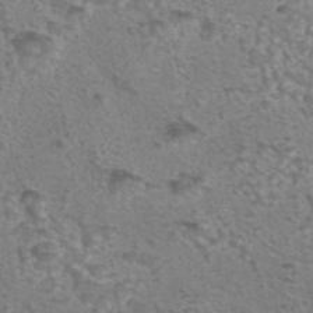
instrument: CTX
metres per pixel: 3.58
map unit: eAb
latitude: 44.0444
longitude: 105.3320
